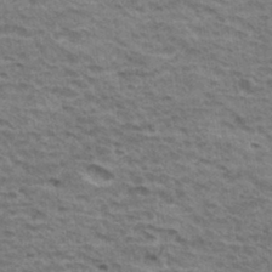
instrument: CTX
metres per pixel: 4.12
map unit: Hto
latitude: 34.9324
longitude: -43.3293
